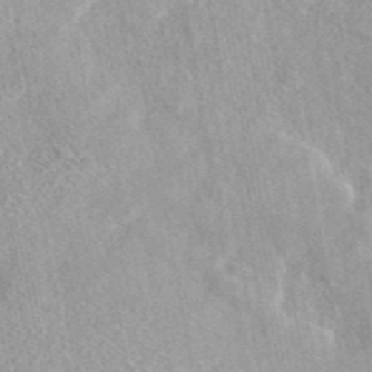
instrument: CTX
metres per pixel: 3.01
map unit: eAb
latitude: 44.0255
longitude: 108.9542
